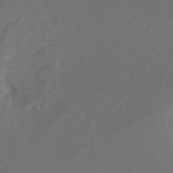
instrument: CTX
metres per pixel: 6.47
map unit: Hto
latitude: 6.4979
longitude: -34.9513
